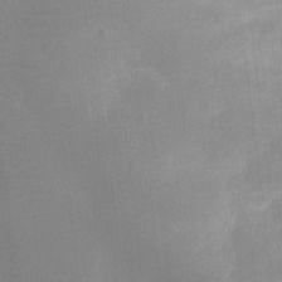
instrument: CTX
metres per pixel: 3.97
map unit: Ht
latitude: -10.8408
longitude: -23.5749
